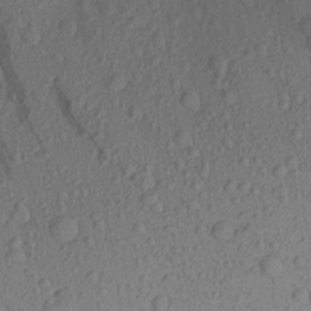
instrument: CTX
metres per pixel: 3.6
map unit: Aa
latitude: 22.8758
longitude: -143.4993
